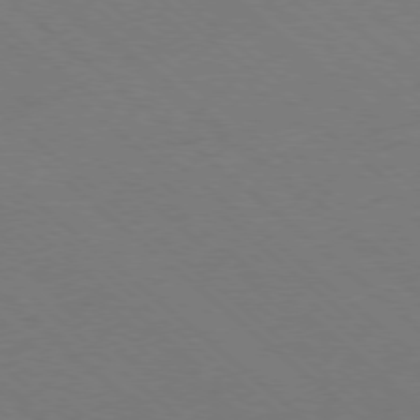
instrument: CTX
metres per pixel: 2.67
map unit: Ap
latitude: -78.3873
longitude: -84.4790
